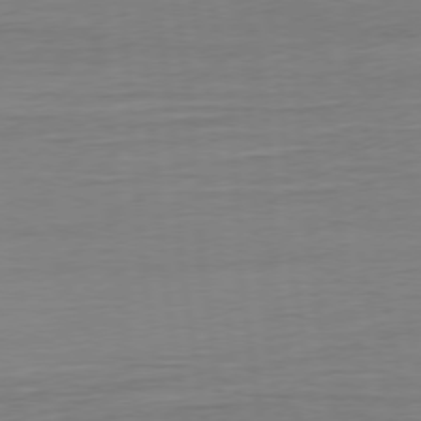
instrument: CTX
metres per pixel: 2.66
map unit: Ap
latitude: -76.9542
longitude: -72.8569
